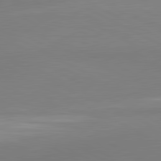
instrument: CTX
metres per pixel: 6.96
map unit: lApd
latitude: 81.4615
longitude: 158.9541
